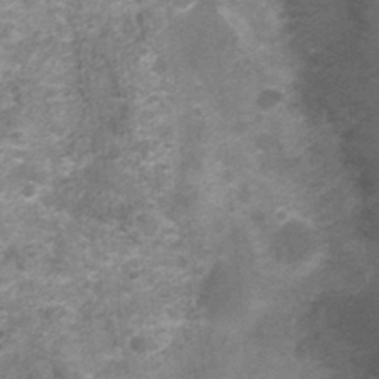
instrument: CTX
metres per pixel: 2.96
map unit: Nhu
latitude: 1.9339
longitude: -17.7827
